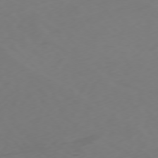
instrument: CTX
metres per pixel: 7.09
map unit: Ap
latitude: -76.1984
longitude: -65.9339
